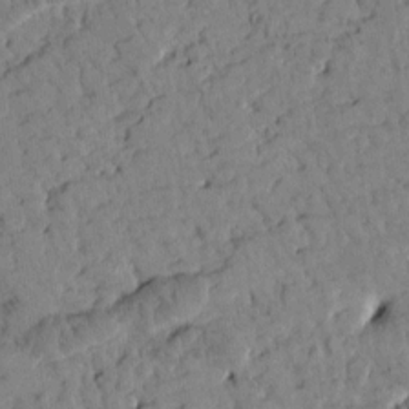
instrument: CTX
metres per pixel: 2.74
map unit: Htu
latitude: 0.9324
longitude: 177.0486
